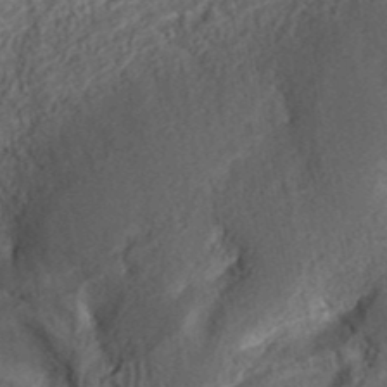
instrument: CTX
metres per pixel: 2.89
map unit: ANa
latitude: 37.1592
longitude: 17.8045
